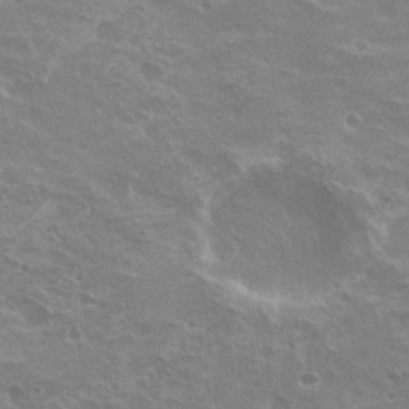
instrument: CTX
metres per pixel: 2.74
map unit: Nhu
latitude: 21.1403
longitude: -30.9514
